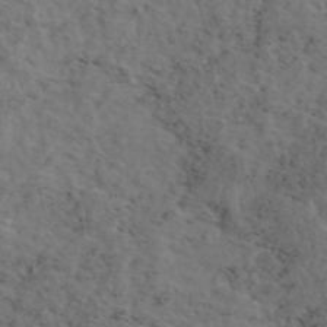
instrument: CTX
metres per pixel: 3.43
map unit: eAb
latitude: 46.2901
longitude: 117.1809
